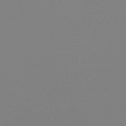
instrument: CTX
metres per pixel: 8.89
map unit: lHb
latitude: -46.7463
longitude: 66.1039
